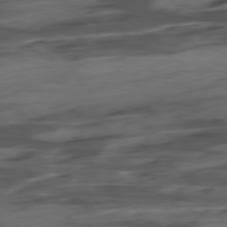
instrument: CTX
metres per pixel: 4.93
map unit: Hpe
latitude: -79.0675
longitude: -18.2144
